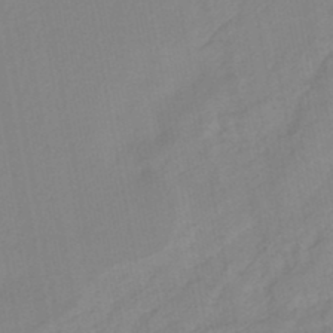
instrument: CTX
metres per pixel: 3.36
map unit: lHb
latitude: -45.6344
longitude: 74.5574
